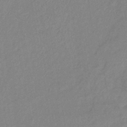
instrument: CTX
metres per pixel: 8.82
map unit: eHb
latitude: -40.5951
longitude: 79.6155
